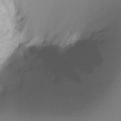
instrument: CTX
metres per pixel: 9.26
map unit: Ht
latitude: -12.5952
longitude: -44.9891
